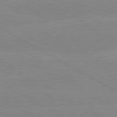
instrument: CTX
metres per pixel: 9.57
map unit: lApd
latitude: 80.1578
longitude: -126.8758
